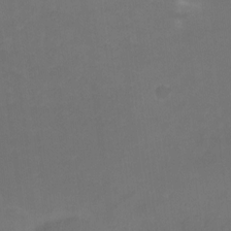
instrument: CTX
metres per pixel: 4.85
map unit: Ht
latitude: -10.7274
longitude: -38.8380
